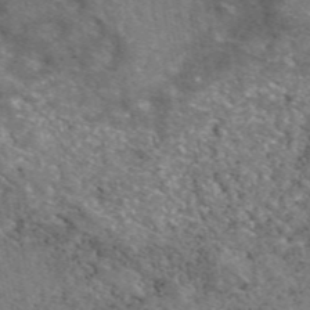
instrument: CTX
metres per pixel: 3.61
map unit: eAb
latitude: 49.2348
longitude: 111.6910
